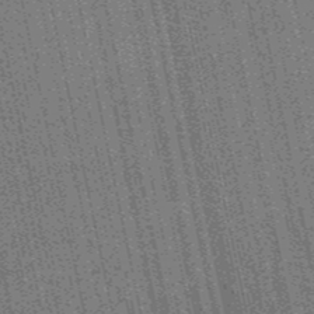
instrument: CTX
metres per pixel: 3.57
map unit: HNb
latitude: -51.8611
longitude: -49.7072
